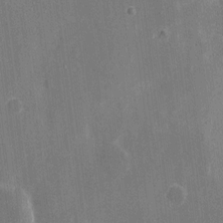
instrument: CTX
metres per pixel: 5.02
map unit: eHh
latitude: 8.6680
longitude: -68.2334
